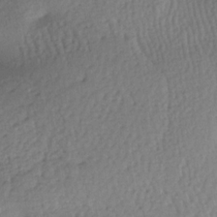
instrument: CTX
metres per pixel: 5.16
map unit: lAa
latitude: -7.3887
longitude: -126.0822
